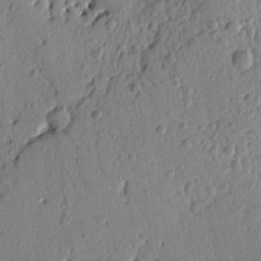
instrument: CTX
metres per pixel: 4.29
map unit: Ht
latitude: 10.5735
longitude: -77.5938
